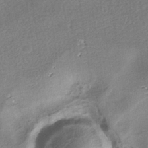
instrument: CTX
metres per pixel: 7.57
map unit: HNhu
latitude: -41.1053
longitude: 96.0472
